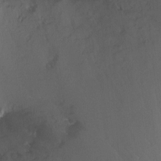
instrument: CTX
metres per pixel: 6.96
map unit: Nhu
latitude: -6.5384
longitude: -66.5545
